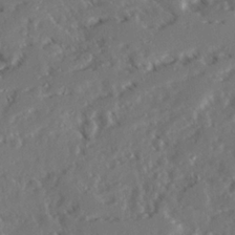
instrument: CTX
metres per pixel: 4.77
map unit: Ave
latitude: 22.7813
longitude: -131.6883
